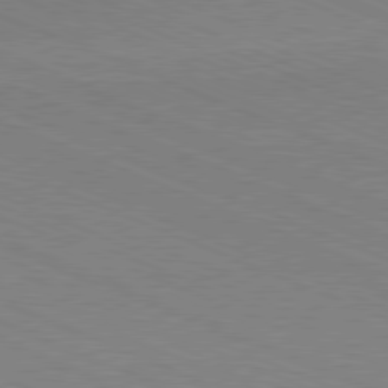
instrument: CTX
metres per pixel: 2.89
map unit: Hpe
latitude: -81.7478
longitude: 16.6708
